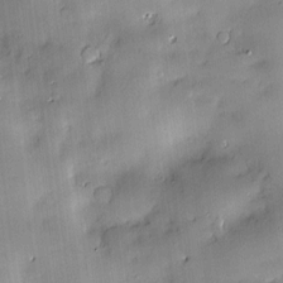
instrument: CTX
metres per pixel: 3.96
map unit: Hve
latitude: -10.0472
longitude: 175.6910
